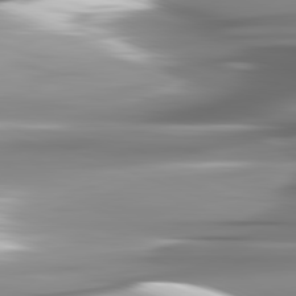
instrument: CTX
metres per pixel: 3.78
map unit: lApd
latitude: 82.1577
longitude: -142.4034
